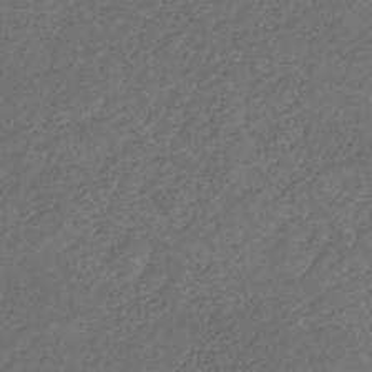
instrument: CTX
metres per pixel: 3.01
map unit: HNb
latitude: -30.8786
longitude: 62.7841
